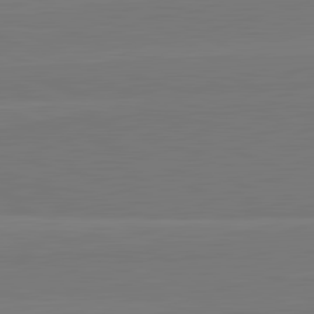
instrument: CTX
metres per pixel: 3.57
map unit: lApd
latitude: 82.2711
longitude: 164.6141
